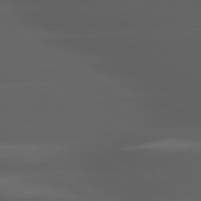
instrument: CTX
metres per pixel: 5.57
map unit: lApd
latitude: 80.3089
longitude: -144.5546
